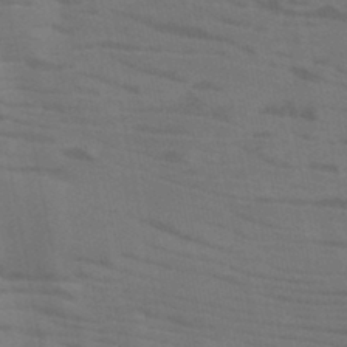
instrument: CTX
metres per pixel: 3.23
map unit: HNb
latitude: -46.2172
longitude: -47.5371
